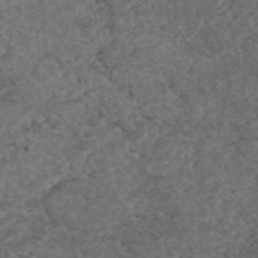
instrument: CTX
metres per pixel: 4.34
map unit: eAb
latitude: 45.7638
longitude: 115.1431
